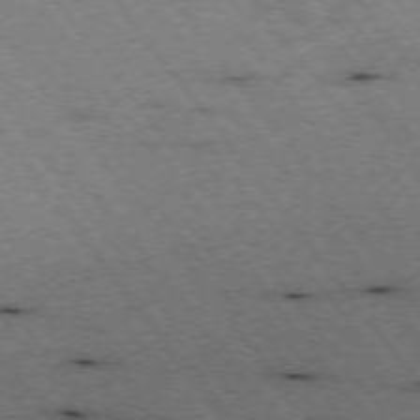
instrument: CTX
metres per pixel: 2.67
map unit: Hpe
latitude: -75.3321
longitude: -17.6505
